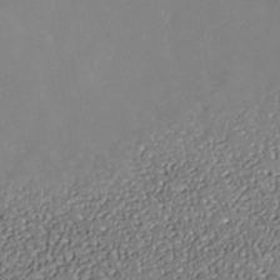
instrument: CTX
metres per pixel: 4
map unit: Nhe
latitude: -37.3320
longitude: -88.9703
